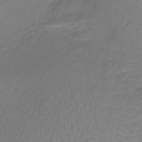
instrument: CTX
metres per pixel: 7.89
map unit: lHb
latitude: -35.5966
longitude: 71.5777
